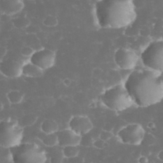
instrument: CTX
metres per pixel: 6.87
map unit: eHh
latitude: 32.9892
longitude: -63.1592
